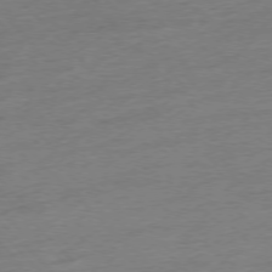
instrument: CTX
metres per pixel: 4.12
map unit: Hpe
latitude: -76.7652
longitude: -13.6883
